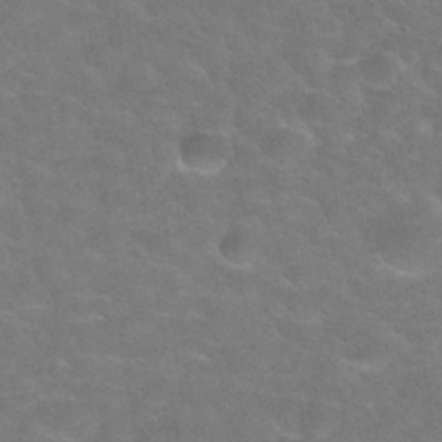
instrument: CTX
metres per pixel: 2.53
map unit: Hto
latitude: 35.0647
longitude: -49.7450
